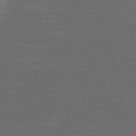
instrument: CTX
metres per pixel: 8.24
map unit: Ap
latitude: -75.8423
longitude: -76.6679
